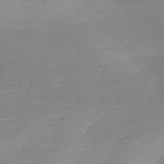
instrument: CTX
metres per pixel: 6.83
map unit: Nhu
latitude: -67.8422
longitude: 39.7100
